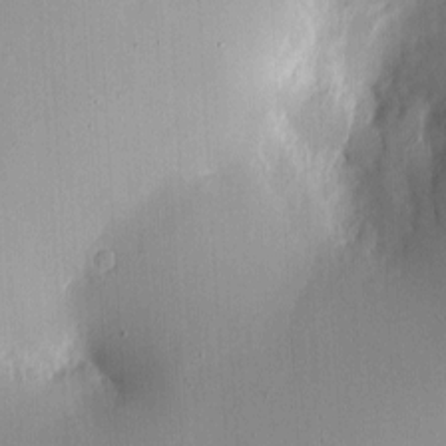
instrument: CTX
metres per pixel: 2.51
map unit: eHh
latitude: 4.6113
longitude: -68.8002
